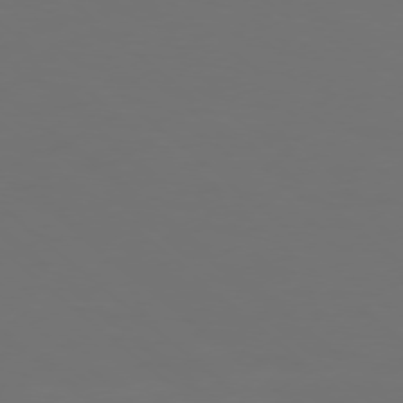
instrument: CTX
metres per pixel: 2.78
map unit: Ap
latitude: -78.1794
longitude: -95.2159
